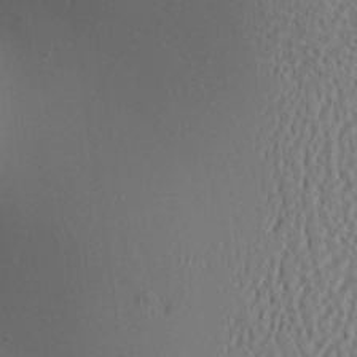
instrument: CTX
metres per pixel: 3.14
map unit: Aa
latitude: 31.1026
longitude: -140.8946
